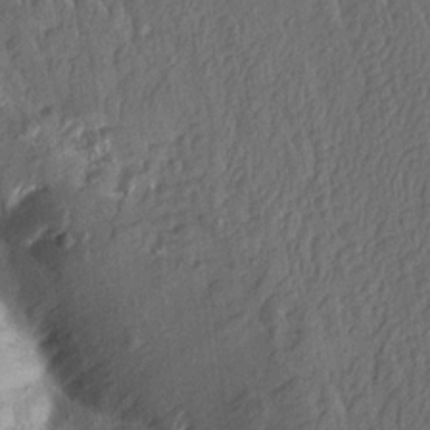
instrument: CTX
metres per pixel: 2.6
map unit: Aa
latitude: 14.1389
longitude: -144.8380
